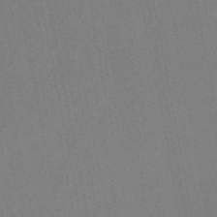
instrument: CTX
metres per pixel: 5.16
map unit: lHb
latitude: -47.3131
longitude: 70.0472
